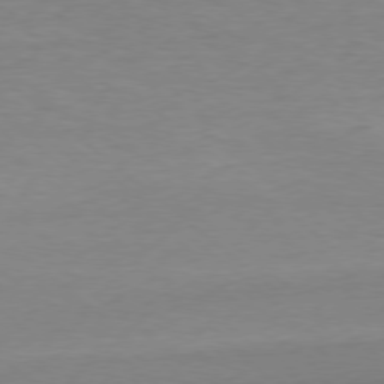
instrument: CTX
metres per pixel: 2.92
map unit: Ap
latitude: -78.3306
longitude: -87.2537
